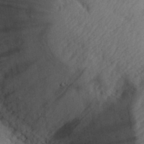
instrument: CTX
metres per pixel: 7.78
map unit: eHh
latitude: 29.2537
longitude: -76.1577
